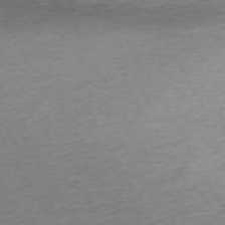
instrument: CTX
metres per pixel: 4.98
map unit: Ap
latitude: -72.7463
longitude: -69.5371
